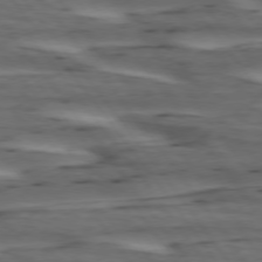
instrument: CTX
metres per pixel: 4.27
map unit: lApd
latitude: 74.8380
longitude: -70.8947
